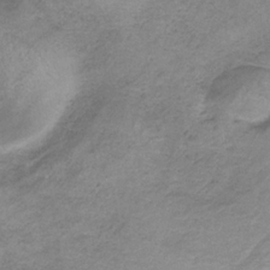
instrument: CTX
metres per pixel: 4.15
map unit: HNb
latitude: -33.4644
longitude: 60.2739
